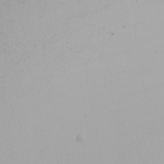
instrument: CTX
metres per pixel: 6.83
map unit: Nhu
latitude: -4.8408
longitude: -90.8191
